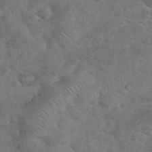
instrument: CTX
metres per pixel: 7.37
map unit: eHh
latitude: 36.8380
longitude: -67.1781
